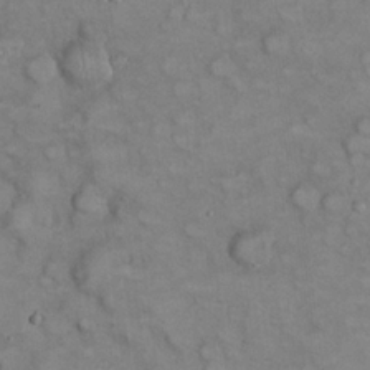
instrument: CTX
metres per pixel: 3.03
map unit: eHh
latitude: 22.2145
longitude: -59.9906
